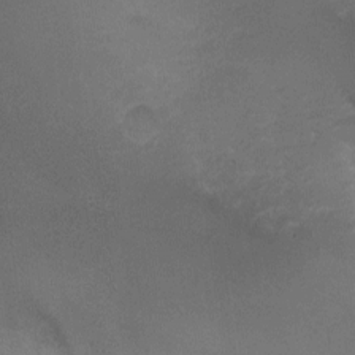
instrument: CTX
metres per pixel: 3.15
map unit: Ht
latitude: -0.1417
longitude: -37.6694
